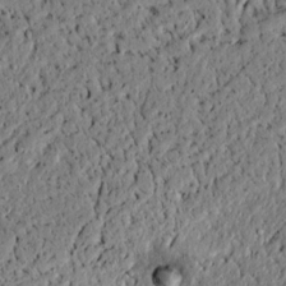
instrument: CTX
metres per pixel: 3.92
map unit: lAvf
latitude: 5.9150
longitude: 167.4832
